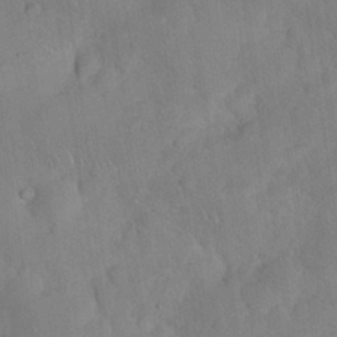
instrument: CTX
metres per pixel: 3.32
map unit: Nhu
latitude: 27.0459
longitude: -65.4993
